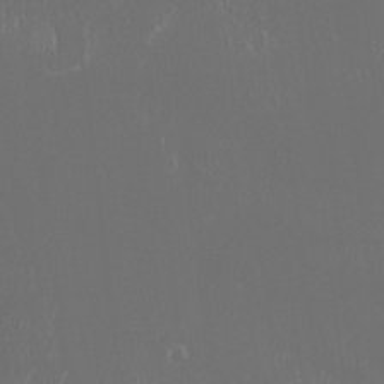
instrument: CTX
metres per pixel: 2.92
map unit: HNhu
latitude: -1.1054
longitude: 0.8975
